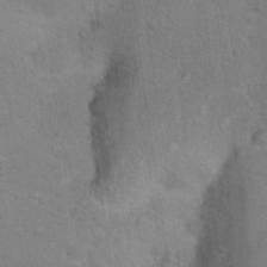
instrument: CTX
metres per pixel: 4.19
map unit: Hto
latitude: 18.6868
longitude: -43.8206
